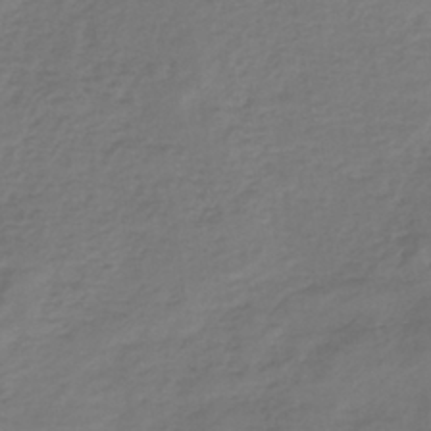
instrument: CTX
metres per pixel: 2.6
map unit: lHb
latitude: -38.6141
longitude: 63.7477
